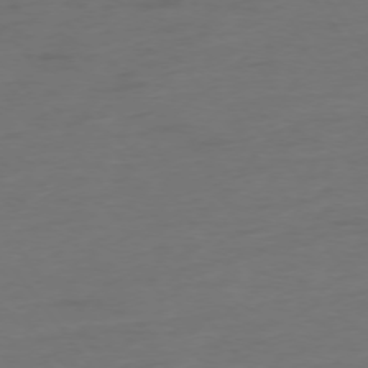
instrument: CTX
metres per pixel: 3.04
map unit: Hpe
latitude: -75.6344
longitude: -16.0633
